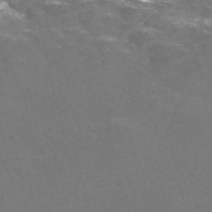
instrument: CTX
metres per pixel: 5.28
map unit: Nve
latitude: -56.8219
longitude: 52.5573
